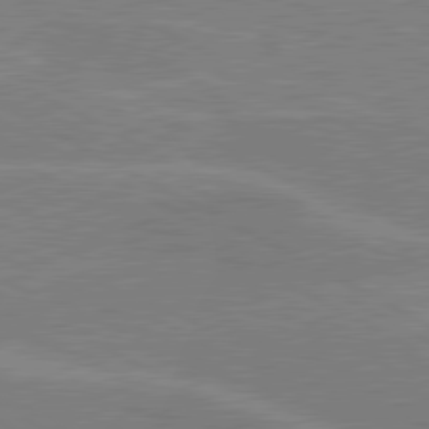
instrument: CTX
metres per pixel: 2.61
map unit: lApd
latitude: 80.4790
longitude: 121.0864
